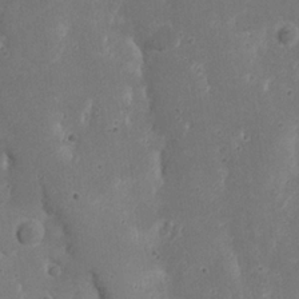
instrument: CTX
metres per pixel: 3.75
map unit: Nhu
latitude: 21.5371
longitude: -71.7072
